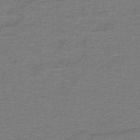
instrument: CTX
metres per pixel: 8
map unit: lHb
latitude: -41.3887
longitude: 54.2929
